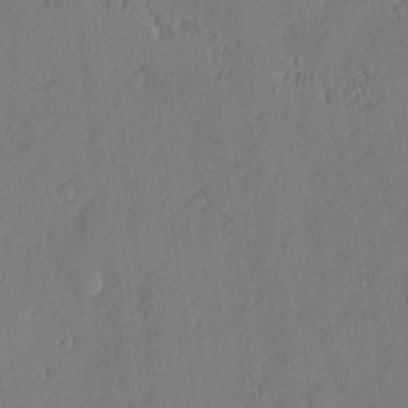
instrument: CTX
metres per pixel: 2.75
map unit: eHh
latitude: 3.6694
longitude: -75.9717
